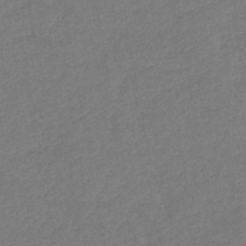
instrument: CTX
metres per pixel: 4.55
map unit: lHb
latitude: -42.8596
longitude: 78.4440
